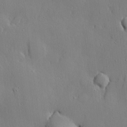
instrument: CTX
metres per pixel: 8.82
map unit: lHvf
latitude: 21.2726
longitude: 145.1431
